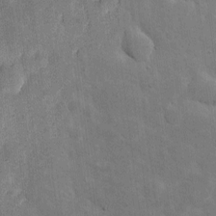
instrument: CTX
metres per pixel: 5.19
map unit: eHh
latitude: 5.1403
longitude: -70.9514
